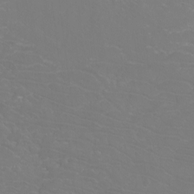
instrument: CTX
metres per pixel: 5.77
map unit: Htu
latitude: -12.5196
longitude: -71.0080
